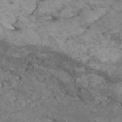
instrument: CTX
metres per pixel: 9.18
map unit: Htu
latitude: -7.0108
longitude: -71.2159
